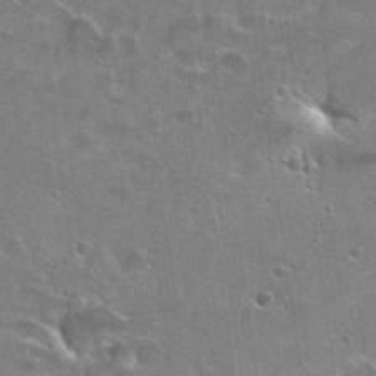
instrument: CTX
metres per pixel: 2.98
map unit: Hto
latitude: 26.3278
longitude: -43.0836
